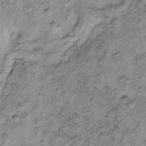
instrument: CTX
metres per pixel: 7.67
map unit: eHh
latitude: -0.4629
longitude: 16.9731
